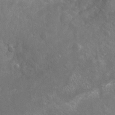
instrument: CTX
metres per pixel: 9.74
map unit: Nhu
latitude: -19.4265
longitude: -56.8568
